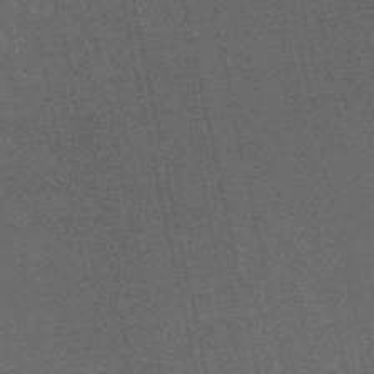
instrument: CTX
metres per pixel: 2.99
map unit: HNhu
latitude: -48.5385
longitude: 99.5210
